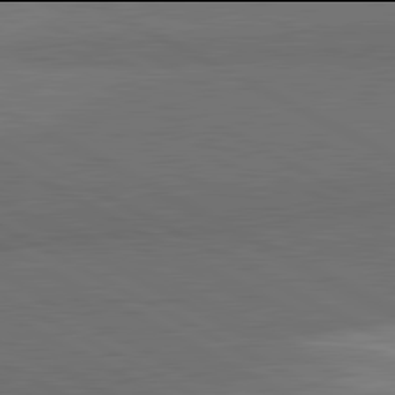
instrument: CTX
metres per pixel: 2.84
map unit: lApd
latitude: 81.9906
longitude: 159.7666
